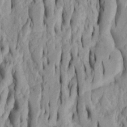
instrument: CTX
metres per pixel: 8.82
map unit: Htu
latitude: -5.6344
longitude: 151.7477
